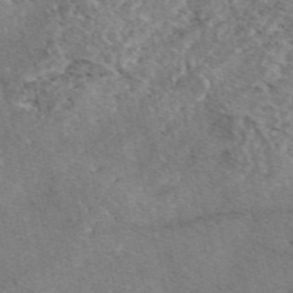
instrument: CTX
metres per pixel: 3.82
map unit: eAb
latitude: 48.4223
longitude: 112.4818
